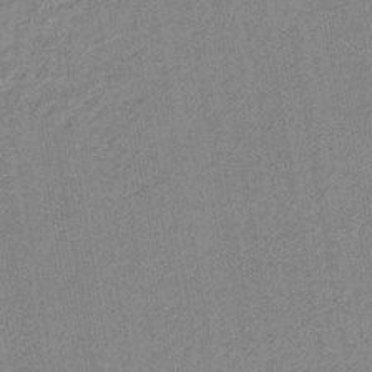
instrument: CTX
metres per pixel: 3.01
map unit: lHb
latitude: -41.9178
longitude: 63.0108
